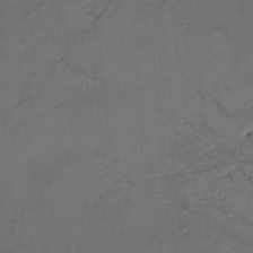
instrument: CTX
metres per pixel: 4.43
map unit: HNhu
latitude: 10.5924
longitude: 23.9745
